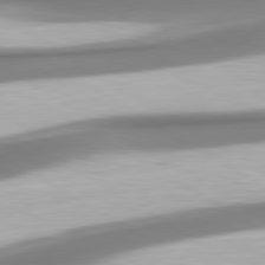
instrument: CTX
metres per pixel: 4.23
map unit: lApd
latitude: 80.3845
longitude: 179.2187
